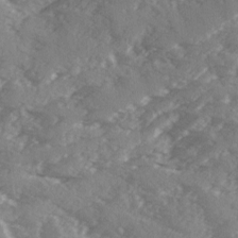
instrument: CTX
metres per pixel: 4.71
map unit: Ave
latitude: 1.9339
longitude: -111.0648
